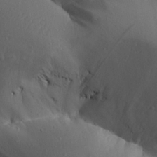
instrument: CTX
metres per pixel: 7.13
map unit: Aa
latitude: 25.8016
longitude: -128.1767
